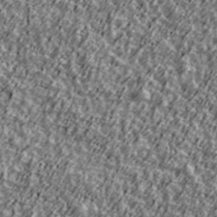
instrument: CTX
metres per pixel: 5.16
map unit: Ave
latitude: 42.1956
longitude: -113.5749
